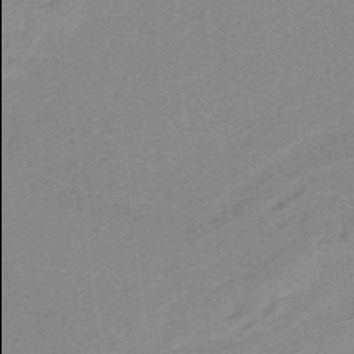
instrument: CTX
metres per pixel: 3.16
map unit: HNb
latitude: -38.8597
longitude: 54.0094
